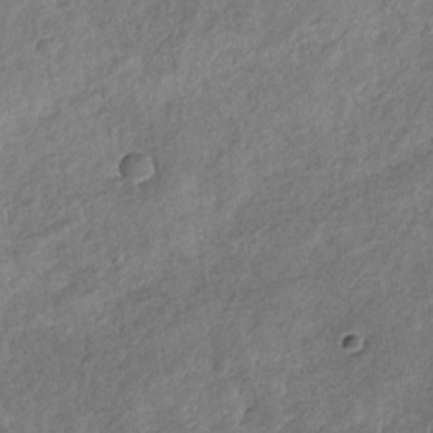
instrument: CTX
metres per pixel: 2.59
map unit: Nhu
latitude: -31.2754
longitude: -61.9717
